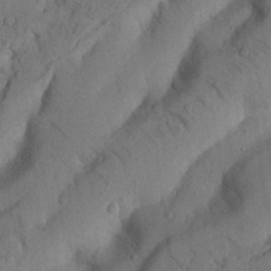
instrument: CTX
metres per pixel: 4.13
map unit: Nhu
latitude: 21.2915
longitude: -75.7639
